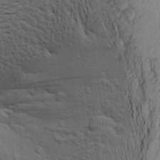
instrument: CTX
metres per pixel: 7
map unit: Aa
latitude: 22.7246
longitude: -150.0255
